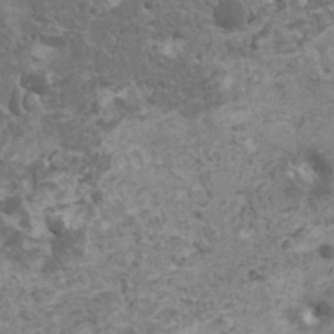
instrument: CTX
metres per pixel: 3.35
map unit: HNhu
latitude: -0.8219
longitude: 2.2172
